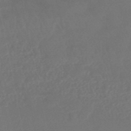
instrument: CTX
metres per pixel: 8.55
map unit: HNhu
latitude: -46.3306
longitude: 92.4440
